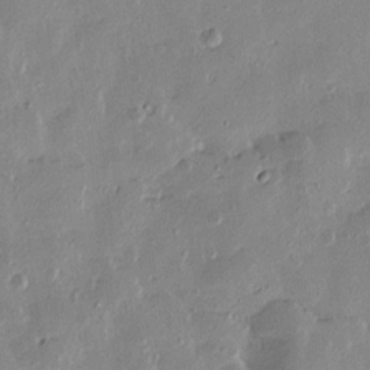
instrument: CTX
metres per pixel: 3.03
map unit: Htu
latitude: 1.1214
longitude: -177.8772
